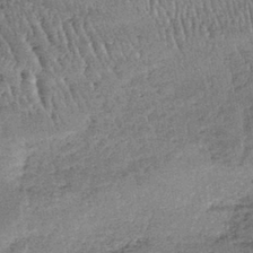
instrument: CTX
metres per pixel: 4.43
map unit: lHb
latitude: -39.4076
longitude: 67.8612
